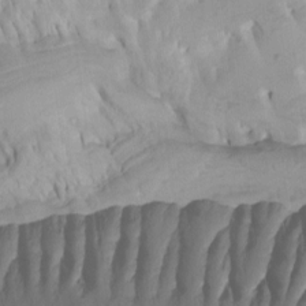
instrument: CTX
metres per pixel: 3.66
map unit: Htu
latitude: -3.8800
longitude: -74.1389
